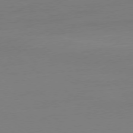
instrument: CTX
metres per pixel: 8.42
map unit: Ap
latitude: -78.4629
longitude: -66.0822
